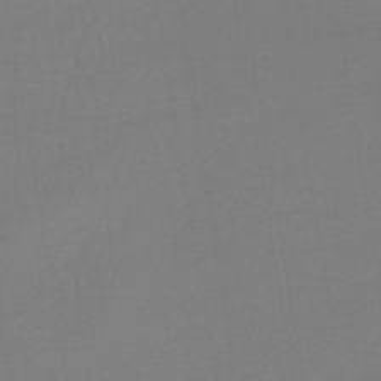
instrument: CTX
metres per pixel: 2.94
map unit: lHb
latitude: -42.7274
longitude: 60.1228
